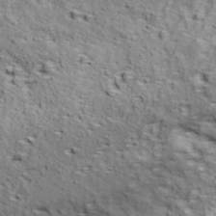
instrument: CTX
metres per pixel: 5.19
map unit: Ave
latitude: 18.2522
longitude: -134.1766
